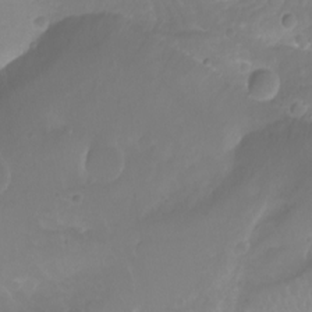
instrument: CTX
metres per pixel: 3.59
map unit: Aa
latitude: -8.1606
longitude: -71.2537
